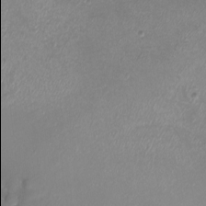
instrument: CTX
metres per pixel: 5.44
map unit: eHh
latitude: -6.8408
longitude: -77.9906
